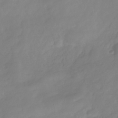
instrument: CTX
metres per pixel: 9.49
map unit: Hve
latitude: -31.3887
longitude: 89.8800
